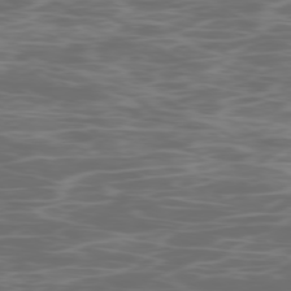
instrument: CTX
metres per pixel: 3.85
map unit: Ap
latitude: -78.8219
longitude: -74.9136
